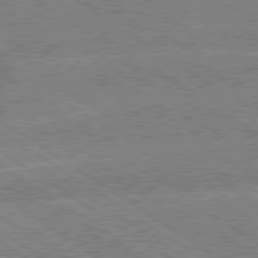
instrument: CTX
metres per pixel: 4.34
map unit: lApd
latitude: 79.1970
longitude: -133.2537
